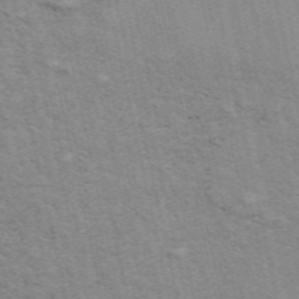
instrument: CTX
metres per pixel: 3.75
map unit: ANa
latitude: 49.8394
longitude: -73.6694
